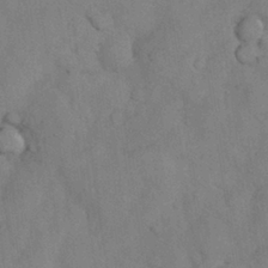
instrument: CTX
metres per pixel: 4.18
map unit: Nhu
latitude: 27.7828
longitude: -70.6301
